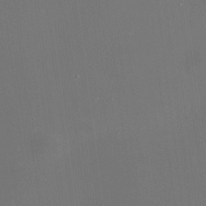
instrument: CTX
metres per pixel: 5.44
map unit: HNhu
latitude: 10.9703
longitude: 10.9164
